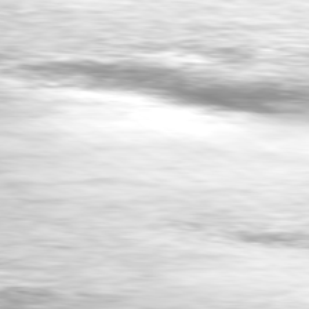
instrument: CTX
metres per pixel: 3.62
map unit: Hpe
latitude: -81.0298
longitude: 18.5385
